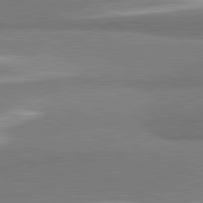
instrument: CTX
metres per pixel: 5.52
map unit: lApd
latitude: 82.0822
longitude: 161.6344
